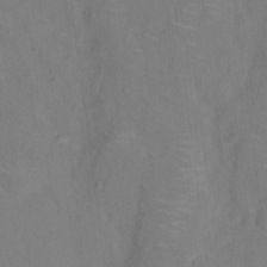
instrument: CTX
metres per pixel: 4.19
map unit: Nhu
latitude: 13.4993
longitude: -36.4412
